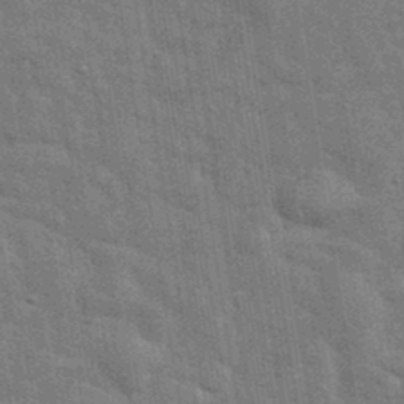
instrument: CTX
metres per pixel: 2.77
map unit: eHh
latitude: 36.8191
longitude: -65.9150
